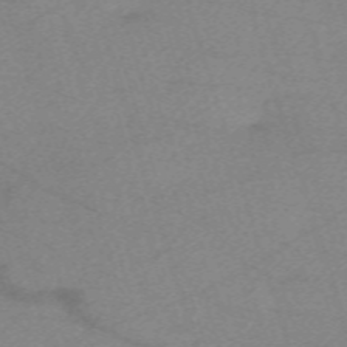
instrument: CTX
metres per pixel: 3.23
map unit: eHh
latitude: -62.1983
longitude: 54.6141
